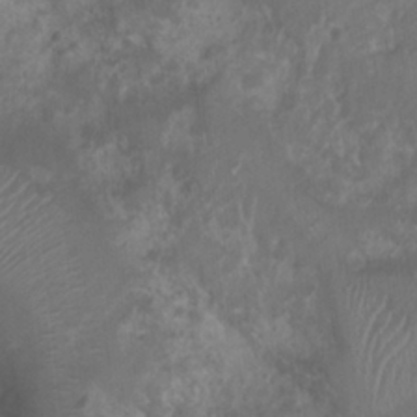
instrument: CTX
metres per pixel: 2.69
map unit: Nhu
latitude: 6.9892
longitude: -21.1970
